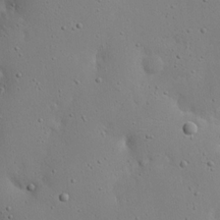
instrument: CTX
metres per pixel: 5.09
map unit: eHh
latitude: 18.7813
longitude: -71.4426
